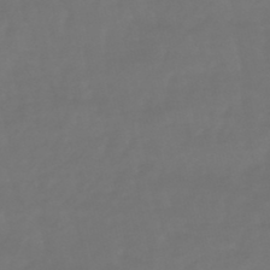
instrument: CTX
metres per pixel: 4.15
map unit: eHb
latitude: -47.4832
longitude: 81.3132
